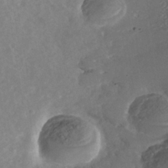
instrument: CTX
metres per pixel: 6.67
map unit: Nhe
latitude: -38.1039
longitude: -117.9528
